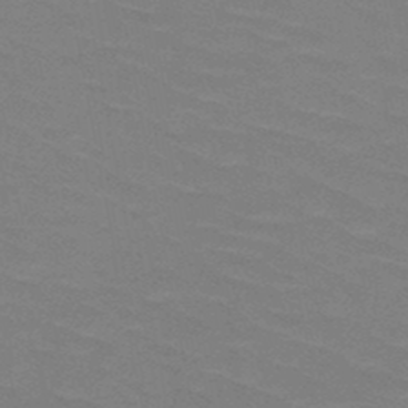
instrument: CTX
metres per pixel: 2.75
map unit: HNb
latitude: -48.4818
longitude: -48.7246
